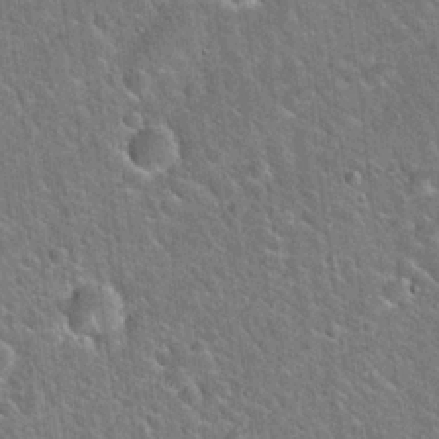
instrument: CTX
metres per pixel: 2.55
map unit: Hto
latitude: 21.9150
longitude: -51.1403
